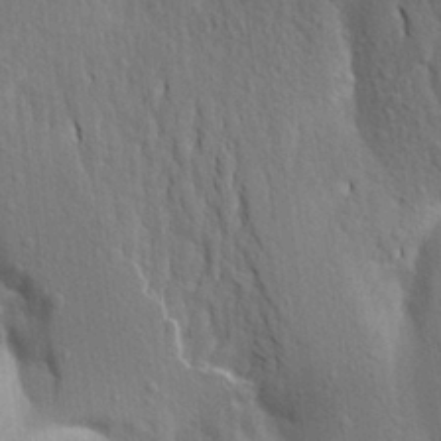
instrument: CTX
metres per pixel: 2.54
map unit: Aa
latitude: 19.3859
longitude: -149.6505
